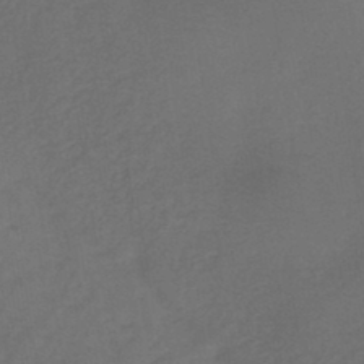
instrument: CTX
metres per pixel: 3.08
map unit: HNb
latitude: -44.2551
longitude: -39.5182
